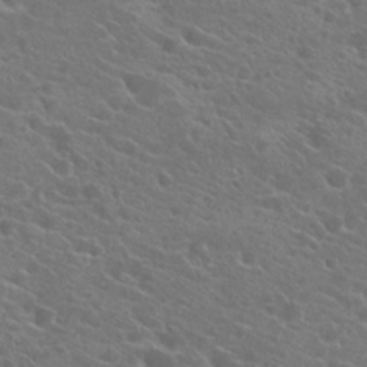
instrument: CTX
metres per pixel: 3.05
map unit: Hto
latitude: 23.5560
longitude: -39.4615
